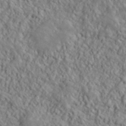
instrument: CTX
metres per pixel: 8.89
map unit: lHvf
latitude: 39.7072
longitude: -89.4049
